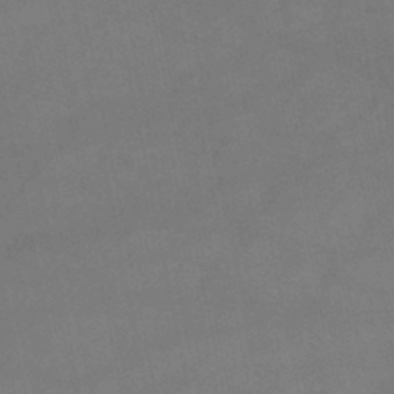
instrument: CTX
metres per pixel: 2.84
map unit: lHb
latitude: -46.3495
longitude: 61.0486
